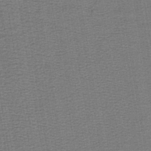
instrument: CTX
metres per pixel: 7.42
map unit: lHb
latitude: -40.8786
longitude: 62.8219
